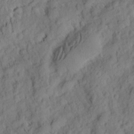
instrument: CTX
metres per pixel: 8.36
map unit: eHh
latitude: 7.9906
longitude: -75.2726
